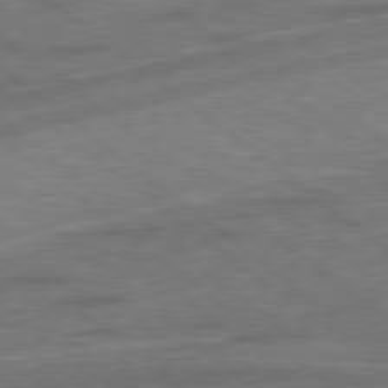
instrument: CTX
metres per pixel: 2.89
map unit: Hpe
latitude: 78.8002
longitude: 179.2376
